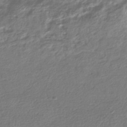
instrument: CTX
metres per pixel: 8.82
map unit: HNhu
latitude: -41.8800
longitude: 99.4643
